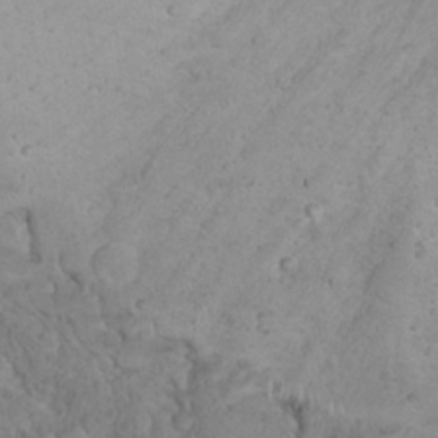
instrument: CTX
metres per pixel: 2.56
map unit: Nhu
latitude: 22.6679
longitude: -68.0822
